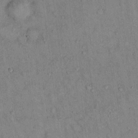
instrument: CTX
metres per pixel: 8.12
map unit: Hto
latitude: 13.6694
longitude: -59.1970
